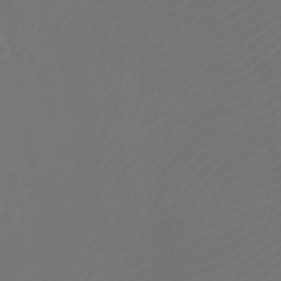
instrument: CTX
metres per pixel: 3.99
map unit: Htu
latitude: -5.5588
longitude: -74.5735
